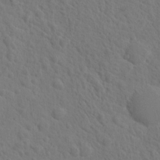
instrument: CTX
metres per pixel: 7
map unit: Hto
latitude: 18.6112
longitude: -36.3279
